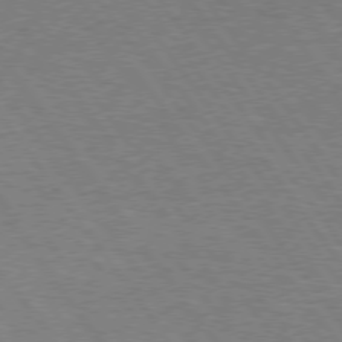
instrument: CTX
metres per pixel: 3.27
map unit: Hpe
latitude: 74.9703
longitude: -150.4790
